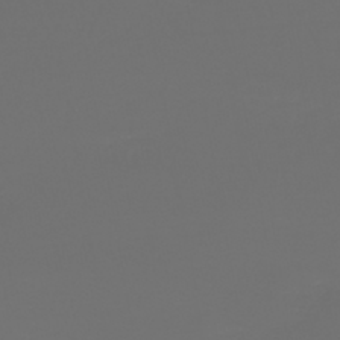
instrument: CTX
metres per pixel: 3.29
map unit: lHb
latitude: -43.7666
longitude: 60.7085
